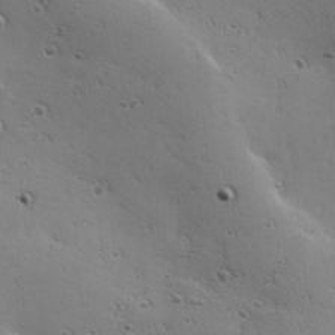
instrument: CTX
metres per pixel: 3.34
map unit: Hve
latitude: 23.7261
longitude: -96.5735
